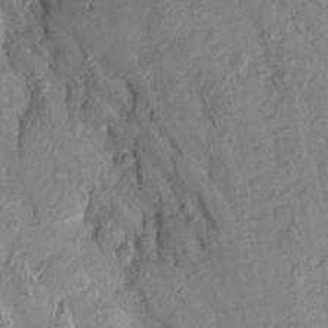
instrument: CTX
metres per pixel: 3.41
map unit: Aa
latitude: 15.6883
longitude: -145.4804
